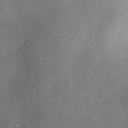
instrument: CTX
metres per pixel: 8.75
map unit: Nve
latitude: -7.5966
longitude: 174.5951
